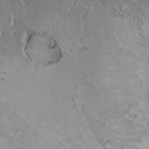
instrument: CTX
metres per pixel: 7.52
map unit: Ht
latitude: 11.4804
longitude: -31.7450
